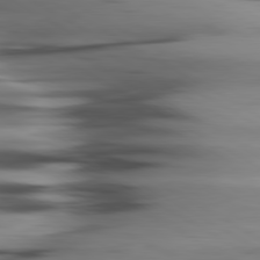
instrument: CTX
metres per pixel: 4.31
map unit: lApd
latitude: 80.4034
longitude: -122.4223
